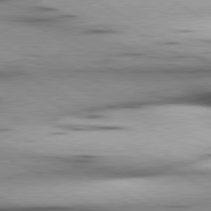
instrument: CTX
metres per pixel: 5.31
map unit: lApd
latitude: 80.2900
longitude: 157.9367
